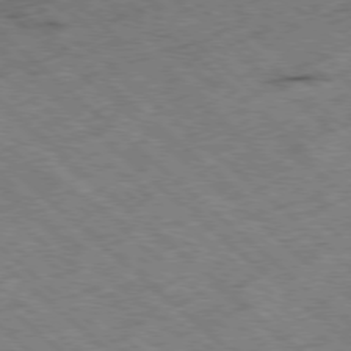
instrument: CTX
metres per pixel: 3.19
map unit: Ap
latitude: -78.5951
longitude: -49.7828
